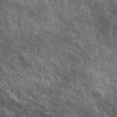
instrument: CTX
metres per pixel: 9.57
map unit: ANa
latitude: 43.3482
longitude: -87.7072
